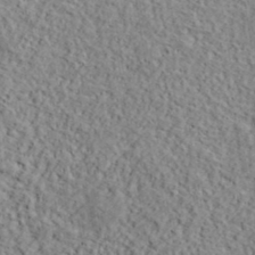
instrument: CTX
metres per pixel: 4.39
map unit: lHvf
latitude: 38.2145
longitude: -88.2523
